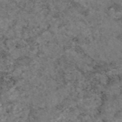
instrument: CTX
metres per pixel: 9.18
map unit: eAb
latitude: 46.4412
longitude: 117.8611
